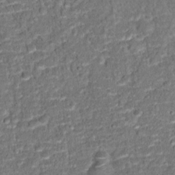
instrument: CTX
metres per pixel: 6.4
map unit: Hto
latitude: 15.4049
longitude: -39.0647
